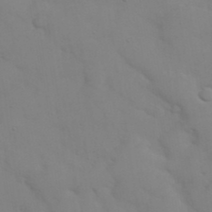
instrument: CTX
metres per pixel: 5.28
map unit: eHh
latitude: 38.4223
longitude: -67.2348
